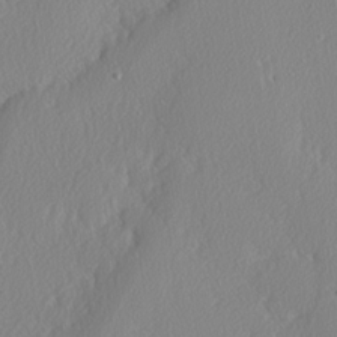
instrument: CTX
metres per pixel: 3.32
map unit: lAvf
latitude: -5.5966
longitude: -108.7246
